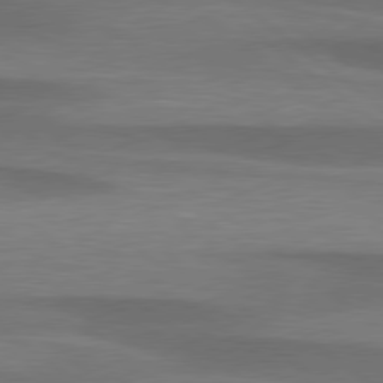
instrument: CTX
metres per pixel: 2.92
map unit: lApd
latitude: 79.5182
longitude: -89.0081
